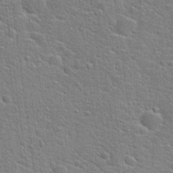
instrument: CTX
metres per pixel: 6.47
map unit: Hto
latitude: 21.7261
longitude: -44.0633
